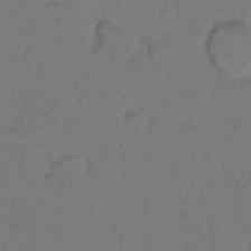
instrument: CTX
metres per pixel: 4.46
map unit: Hto
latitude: 7.6316
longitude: -61.5560
